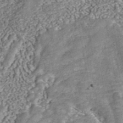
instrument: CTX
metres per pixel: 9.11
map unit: ANa
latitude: 45.6505
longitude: 38.7085
